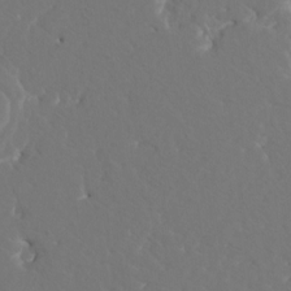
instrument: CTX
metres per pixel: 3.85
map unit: HNhu
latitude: 6.4601
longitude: -6.3089
